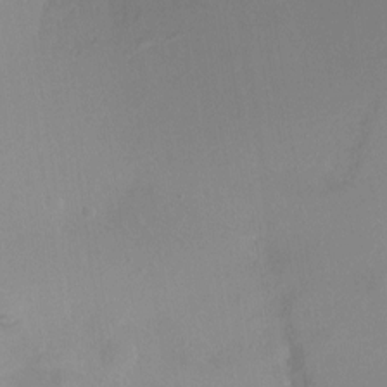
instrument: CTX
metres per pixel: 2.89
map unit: Ht
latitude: -15.4455
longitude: -45.9150
